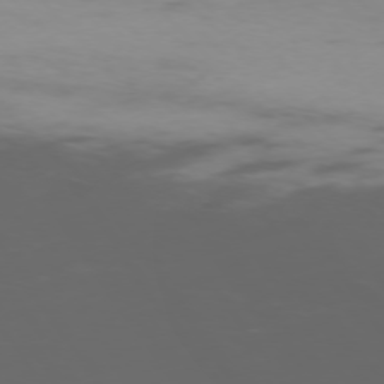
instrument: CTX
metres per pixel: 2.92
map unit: Ap
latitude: -76.0850
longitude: -69.1781
